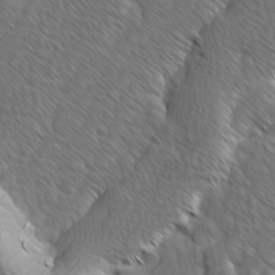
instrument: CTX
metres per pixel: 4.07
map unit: Ave
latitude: 8.1578
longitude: -105.8584
